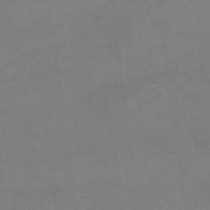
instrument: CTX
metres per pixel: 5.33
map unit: eHh
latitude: 17.5938
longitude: -66.3278
